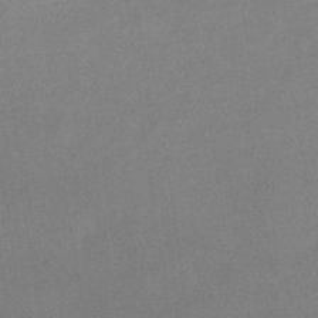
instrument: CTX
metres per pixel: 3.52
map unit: eHb
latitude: -33.1431
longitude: 68.1227
